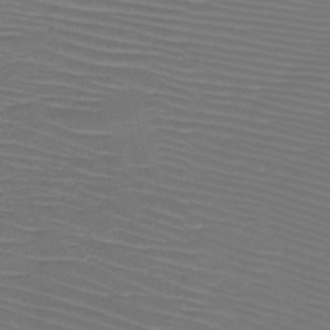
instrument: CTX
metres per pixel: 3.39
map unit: HNb
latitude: -47.3320
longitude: -42.2334
